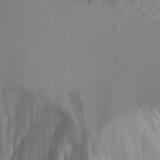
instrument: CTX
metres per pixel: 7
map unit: lAvf
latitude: 16.2523
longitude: -126.0633
